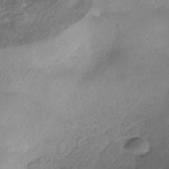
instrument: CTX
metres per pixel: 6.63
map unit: ANa
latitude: -37.1242
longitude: 94.9541
